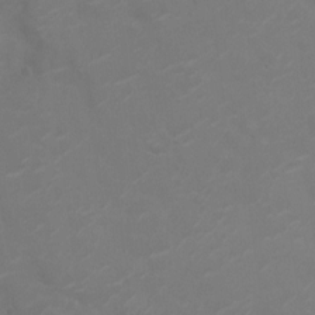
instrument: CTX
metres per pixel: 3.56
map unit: Nhu
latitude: -10.6519
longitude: -20.5357
